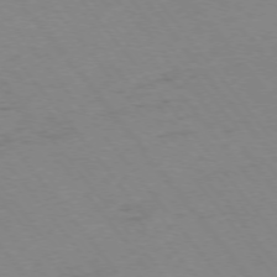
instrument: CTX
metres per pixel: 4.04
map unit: Ap
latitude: -75.4266
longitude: -70.8947
